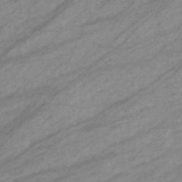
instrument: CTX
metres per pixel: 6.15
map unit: eHb
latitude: -33.8045
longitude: 70.9731
